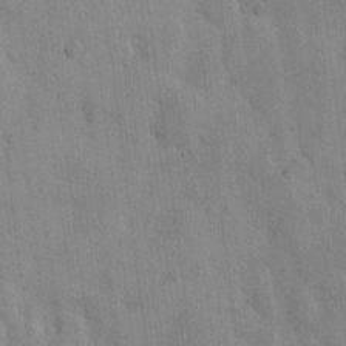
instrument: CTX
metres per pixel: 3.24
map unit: eHh
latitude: 9.1592
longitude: -66.0444
